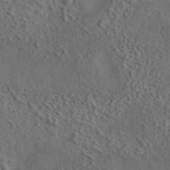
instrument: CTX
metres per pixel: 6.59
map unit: eAb
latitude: 43.8583
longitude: 114.9919
